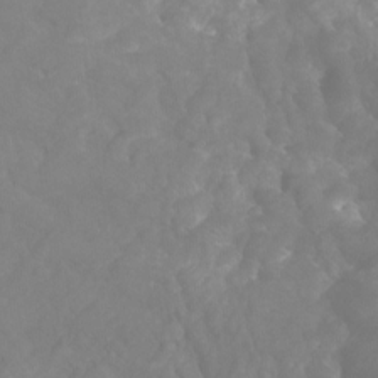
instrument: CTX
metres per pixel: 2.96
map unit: Htu
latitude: -7.3131
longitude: -47.8017
